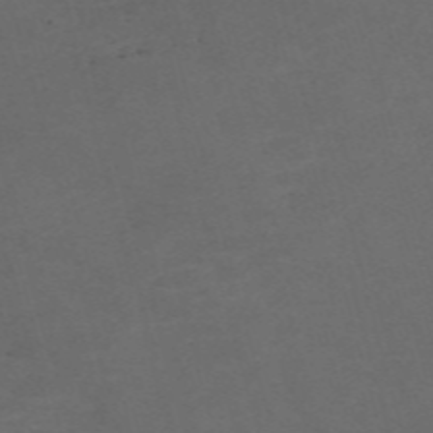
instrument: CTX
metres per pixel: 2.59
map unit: Nve
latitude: -58.5762
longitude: 59.4832
